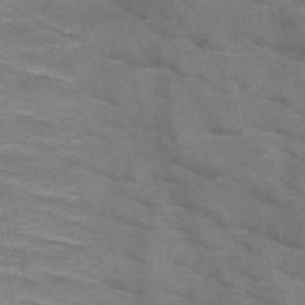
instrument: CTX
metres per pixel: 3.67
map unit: HNb
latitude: -47.1998
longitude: -48.1200
